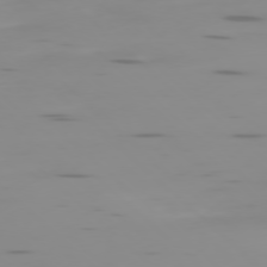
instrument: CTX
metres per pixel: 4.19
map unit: Ap
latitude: -78.1605
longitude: -64.9136
